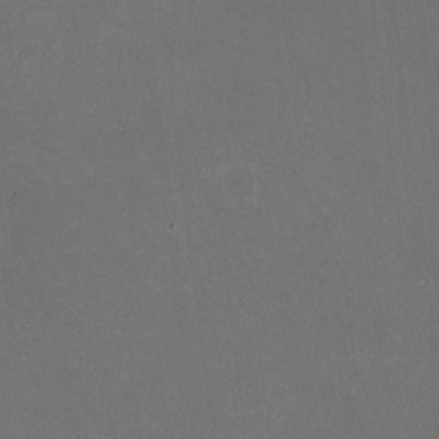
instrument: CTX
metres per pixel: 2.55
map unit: HNhu
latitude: -1.8612
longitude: -4.0444
